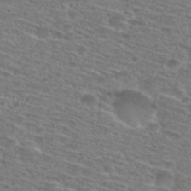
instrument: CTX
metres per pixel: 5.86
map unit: Hto
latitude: 28.7813
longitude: -47.4994
